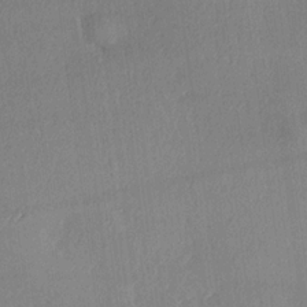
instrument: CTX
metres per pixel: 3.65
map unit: Hve
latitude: 18.8569
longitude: 149.6533
